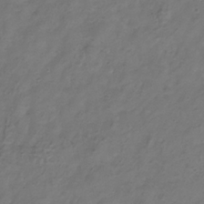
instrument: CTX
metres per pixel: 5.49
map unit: Hve
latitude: -33.2376
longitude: 91.9178
